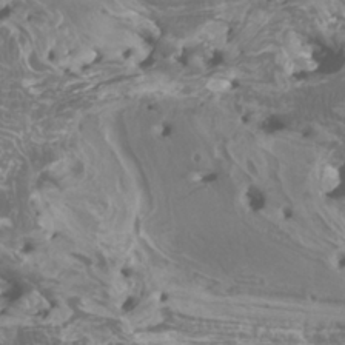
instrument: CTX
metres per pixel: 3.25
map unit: Nhu
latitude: -6.5762
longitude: -76.8569
